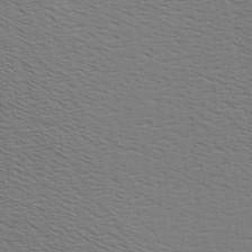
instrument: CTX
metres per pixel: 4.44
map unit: Hve
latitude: 3.0647
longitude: -125.5182
